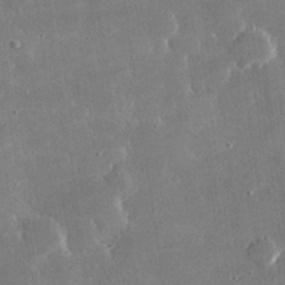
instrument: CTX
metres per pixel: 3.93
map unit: lHvf
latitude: 30.8380
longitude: -93.1214
